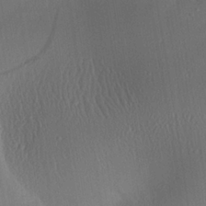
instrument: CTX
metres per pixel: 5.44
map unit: Aa
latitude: 26.8380
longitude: -136.2901
